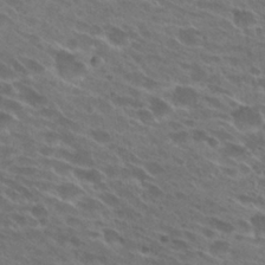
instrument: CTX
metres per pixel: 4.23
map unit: Hto
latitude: 27.8961
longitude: -42.6113
